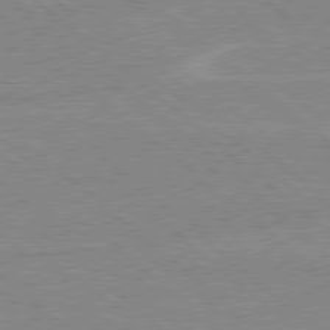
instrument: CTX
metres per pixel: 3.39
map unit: Hpe
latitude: 78.3279
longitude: -160.0255
